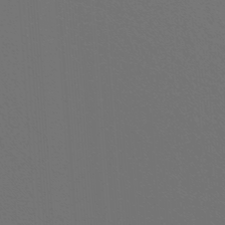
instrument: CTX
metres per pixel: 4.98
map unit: lHb
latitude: -47.8989
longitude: 64.0094
